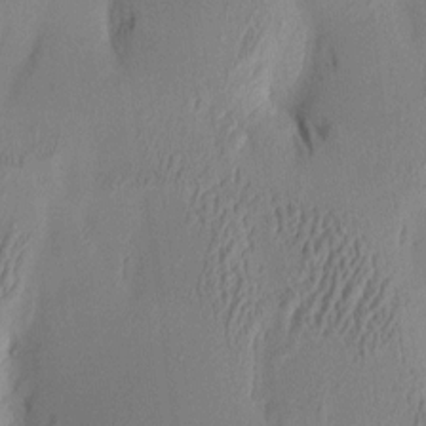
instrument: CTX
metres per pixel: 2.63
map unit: Aa
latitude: 7.8394
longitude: -127.8583
